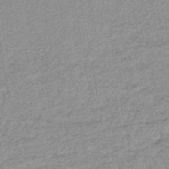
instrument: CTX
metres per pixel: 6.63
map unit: lHb
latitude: -45.9745
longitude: 69.5210
